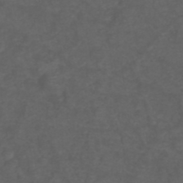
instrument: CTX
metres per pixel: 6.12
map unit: ANa
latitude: 39.0269
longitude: 23.5777
